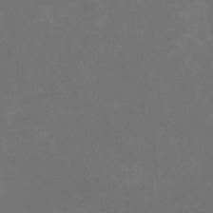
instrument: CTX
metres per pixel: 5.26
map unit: HNhu
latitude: 0.8758
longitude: -1.9528
